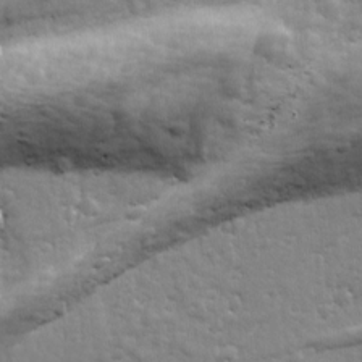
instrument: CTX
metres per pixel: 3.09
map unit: Ave
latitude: 18.7246
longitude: -133.4238
